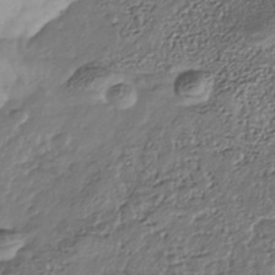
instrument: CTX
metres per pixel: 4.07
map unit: Nhe
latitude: -39.5210
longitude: -118.1200
